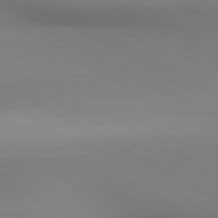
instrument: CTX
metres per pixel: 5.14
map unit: lApd
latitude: 80.5357
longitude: 146.2739
